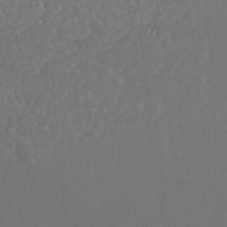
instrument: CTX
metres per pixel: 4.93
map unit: HNhu
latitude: -43.6343
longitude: 94.6329
